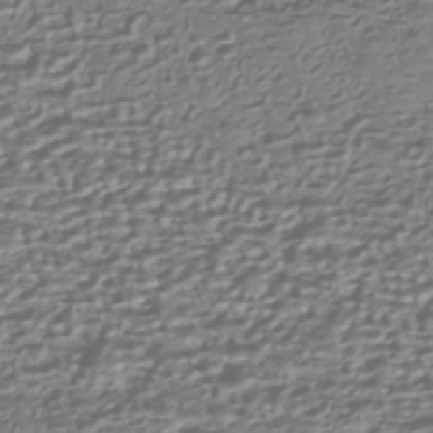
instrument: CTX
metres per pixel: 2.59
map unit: HNhu
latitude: -43.8233
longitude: 98.4818
